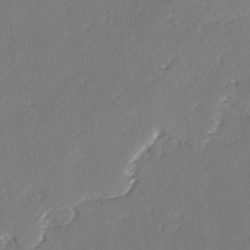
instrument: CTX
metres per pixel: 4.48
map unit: lAvf
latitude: -3.0675
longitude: -107.4049
